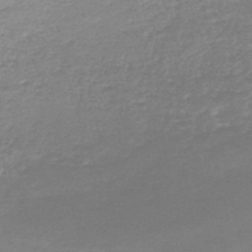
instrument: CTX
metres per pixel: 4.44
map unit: lHb
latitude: -46.0661
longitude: 65.0865
